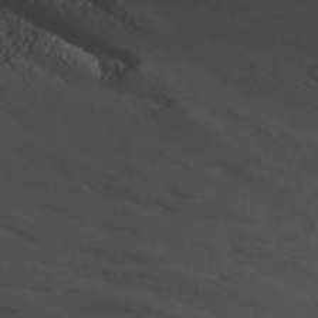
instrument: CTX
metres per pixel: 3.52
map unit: Nhu
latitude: -9.6155
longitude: -77.8583
